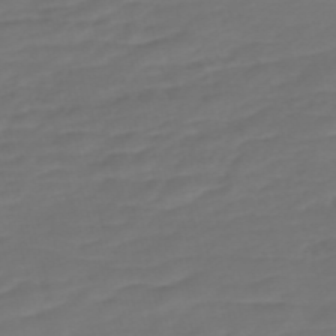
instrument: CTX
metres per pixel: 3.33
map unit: Nve
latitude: -58.8407
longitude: 57.6533
